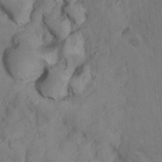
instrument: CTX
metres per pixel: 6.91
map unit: Hto
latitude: 14.7247
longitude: -30.6869
